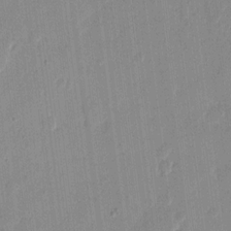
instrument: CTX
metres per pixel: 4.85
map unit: eHh
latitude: 12.7058
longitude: -68.9325
